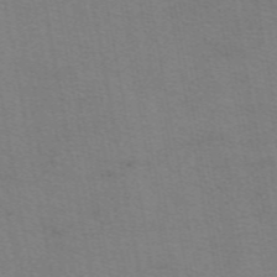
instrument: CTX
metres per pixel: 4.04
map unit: eAb
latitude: 50.4223
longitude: 105.1998
